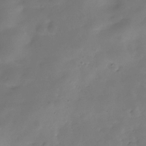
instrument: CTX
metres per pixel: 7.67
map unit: Hve
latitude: -30.6140
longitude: 92.1606
